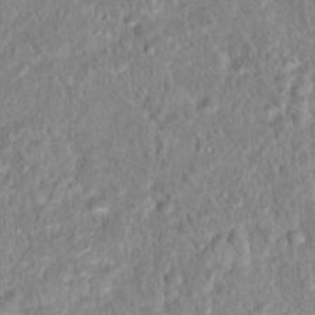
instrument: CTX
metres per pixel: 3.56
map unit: Hto
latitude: 16.1767
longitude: -41.4426
